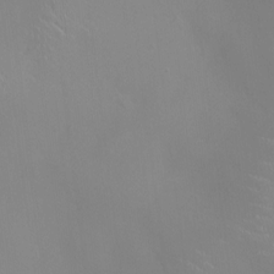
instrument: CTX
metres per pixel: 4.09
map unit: HNhu
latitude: 0.2333
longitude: -2.6112
